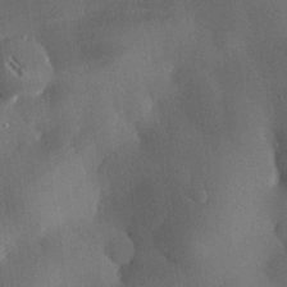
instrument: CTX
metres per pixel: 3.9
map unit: eHh
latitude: 30.1200
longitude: -81.6505
